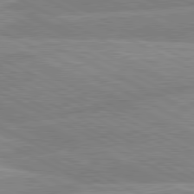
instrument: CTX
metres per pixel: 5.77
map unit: lApd
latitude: 80.7057
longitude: -169.8395
